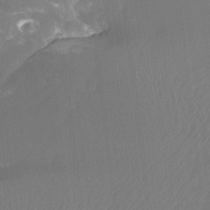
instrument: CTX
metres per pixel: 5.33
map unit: Htu
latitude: -12.3306
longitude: -46.6869
